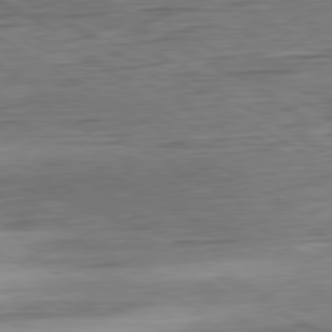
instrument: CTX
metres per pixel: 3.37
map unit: Ap
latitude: -80.8408
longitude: -68.8380
